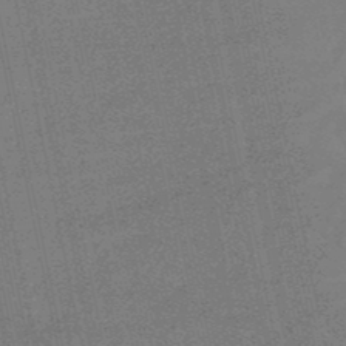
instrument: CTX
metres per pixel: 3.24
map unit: lHb
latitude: -49.1242
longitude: 79.4643
